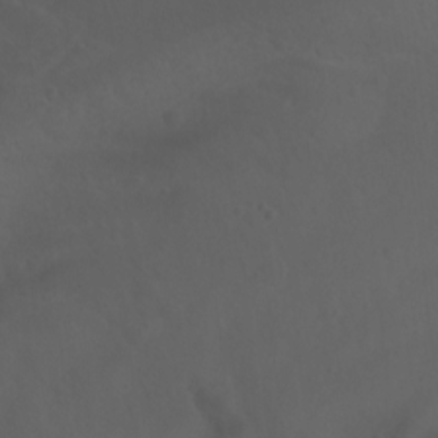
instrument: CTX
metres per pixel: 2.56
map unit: Ht
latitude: -3.4832
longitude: -60.2522
